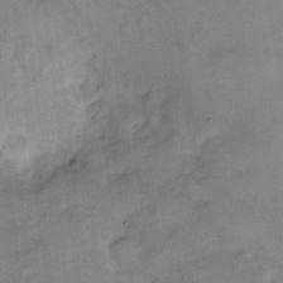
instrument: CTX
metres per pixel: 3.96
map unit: eHh
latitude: 8.6113
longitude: -63.1970
